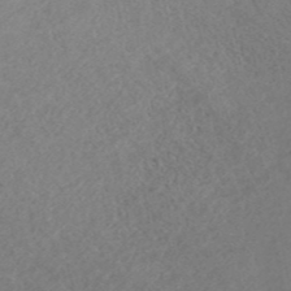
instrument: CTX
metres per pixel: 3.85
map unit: ANa
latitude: 42.9136
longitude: 27.5210
